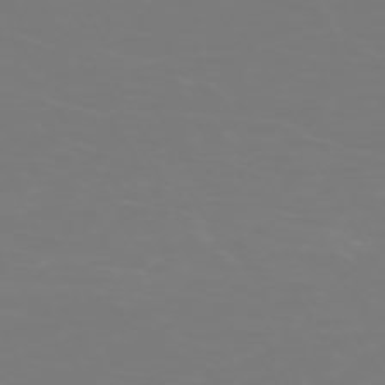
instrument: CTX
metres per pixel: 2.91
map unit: Hpe
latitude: -73.3320
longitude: 3.6343
